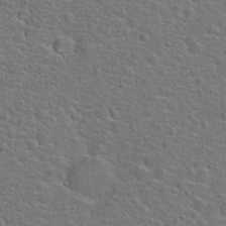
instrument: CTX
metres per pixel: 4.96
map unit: Hto
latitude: 22.1011
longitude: -46.4223
